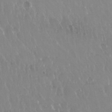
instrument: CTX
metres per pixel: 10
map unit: Nhu
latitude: 29.7072
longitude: -56.8568
